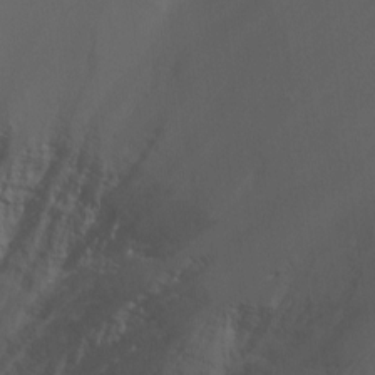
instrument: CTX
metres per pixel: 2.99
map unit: Nhu
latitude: -8.2172
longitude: -79.0270
